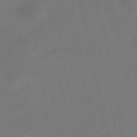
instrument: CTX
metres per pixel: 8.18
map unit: HNhu
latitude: -40.1417
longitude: 103.4832
